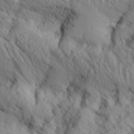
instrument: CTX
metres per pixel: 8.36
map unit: Aa
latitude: 27.8017
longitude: -134.1389
